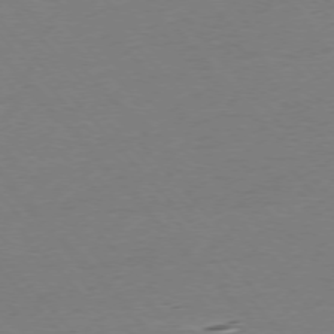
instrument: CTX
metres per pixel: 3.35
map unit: Ap
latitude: -76.1417
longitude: -92.9135
